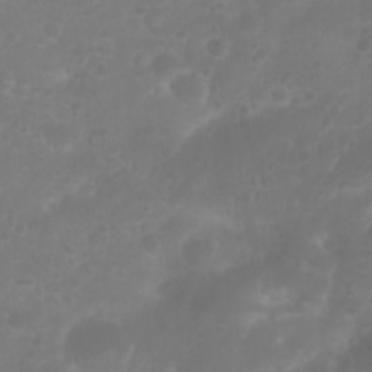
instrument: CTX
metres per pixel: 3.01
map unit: Nhu
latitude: 25.0836
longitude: -63.0837
